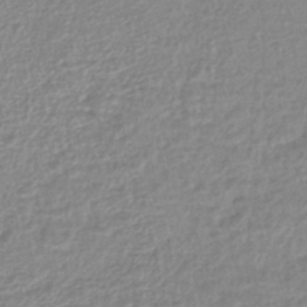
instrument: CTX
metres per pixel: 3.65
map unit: lHb
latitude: -44.3306
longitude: 68.9163
